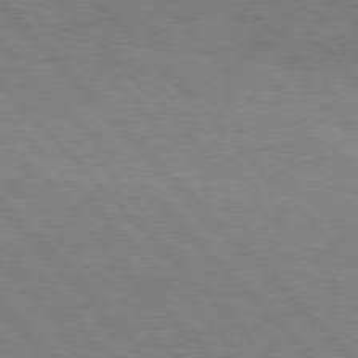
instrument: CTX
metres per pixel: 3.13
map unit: Hpe
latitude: 76.9324
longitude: -154.1956
